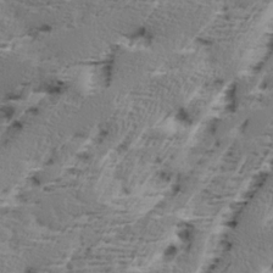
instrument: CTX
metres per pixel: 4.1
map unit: Ave
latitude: 16.7624
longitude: -138.0255
